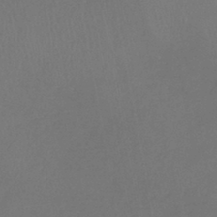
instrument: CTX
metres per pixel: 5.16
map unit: eHb
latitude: -39.1620
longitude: 76.9731
